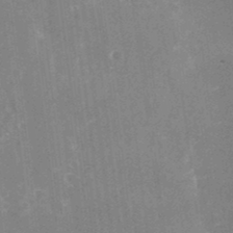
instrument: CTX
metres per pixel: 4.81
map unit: Nhu
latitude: -25.8611
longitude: -73.2159
